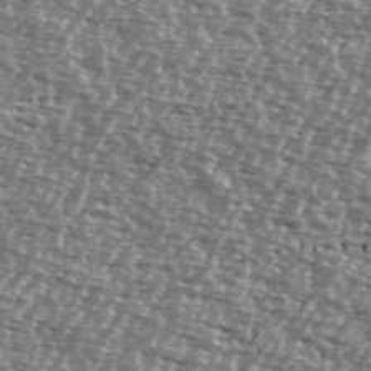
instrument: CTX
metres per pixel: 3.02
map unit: Ave
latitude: 38.8380
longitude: -112.3278
